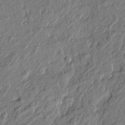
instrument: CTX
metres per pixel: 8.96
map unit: Htu
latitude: -6.6518
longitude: 177.4077
